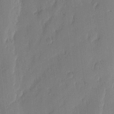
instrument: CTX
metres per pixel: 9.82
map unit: eHh
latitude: 4.1578
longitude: -76.8758
